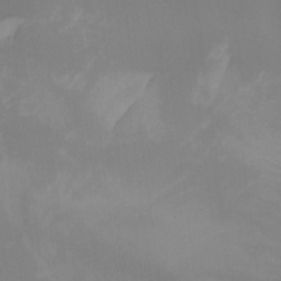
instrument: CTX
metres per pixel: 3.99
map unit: Nhu
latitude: -14.4251
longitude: -56.3278
